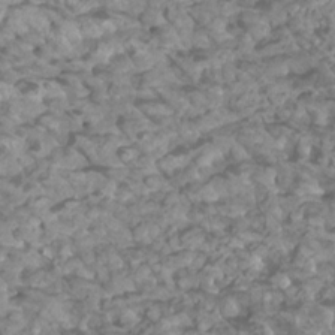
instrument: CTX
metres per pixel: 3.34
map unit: Htu
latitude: 3.1970
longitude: -21.4238
